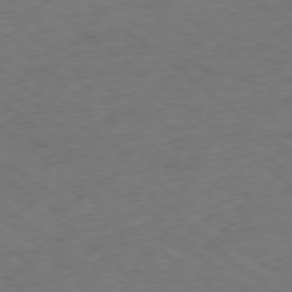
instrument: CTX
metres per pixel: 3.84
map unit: Ap
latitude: -77.8989
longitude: -76.2900
